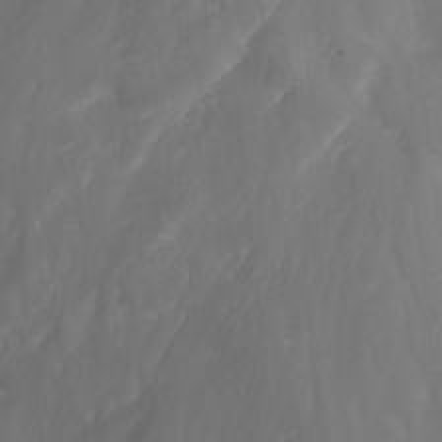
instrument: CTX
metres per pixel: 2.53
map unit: Nhu
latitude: -13.8422
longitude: -64.6680
